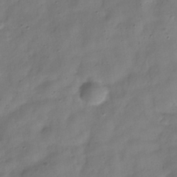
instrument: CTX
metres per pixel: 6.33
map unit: Hve
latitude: -32.5385
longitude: 91.6533
